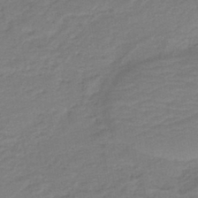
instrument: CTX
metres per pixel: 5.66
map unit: HNb
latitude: -42.0472
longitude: 51.2376
